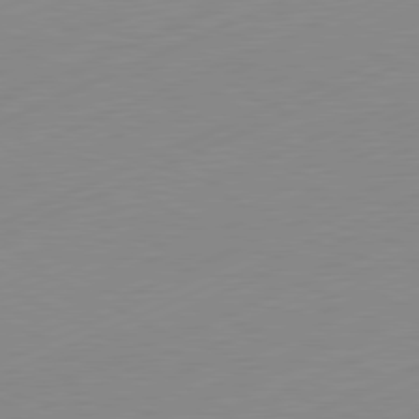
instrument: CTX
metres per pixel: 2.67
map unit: Hpe
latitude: -82.2739
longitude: 12.1228
